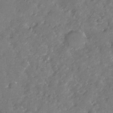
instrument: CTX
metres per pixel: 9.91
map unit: Nhe
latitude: -32.5952
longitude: -91.8394
